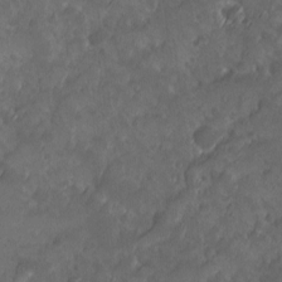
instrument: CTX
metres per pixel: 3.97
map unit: Ave
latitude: 10.1578
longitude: -105.4616
